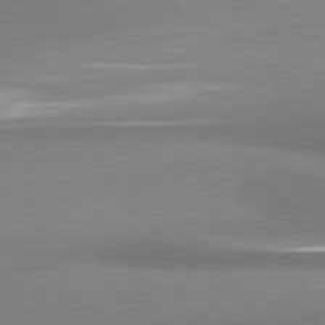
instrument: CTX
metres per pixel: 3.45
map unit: lApd
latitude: 80.8380
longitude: 166.2928
